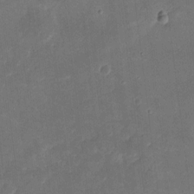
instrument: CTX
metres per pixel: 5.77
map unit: eHh
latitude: 8.6113
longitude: -73.1026
